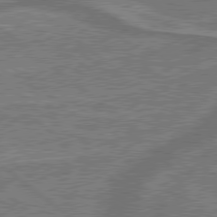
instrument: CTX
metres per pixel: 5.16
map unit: lApd
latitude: 79.2726
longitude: 175.0108
